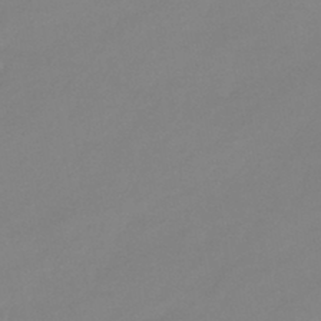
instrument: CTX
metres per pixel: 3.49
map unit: eHb
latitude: -44.8219
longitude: 85.8044
